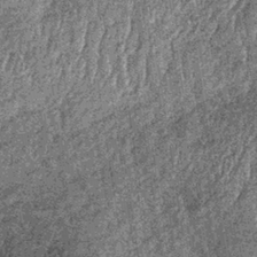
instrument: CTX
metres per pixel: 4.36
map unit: lHb
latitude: -37.0486
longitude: 67.6911
